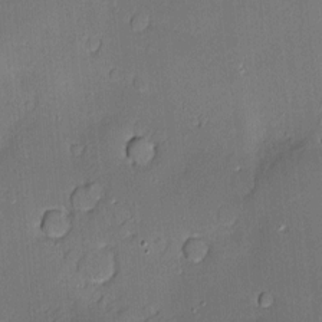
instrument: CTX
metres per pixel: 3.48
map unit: Nve
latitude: -8.7652
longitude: 175.2564
